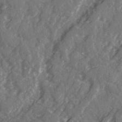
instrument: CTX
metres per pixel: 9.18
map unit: Ave
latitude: 21.8584
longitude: -132.2523
